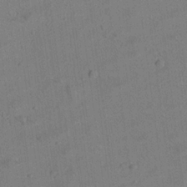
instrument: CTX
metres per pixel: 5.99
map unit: Aa
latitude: 20.4034
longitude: -140.8946
